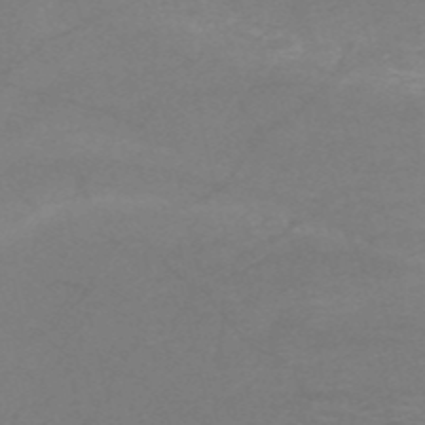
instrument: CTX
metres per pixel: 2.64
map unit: HNb
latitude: -53.1242
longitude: -45.8583
